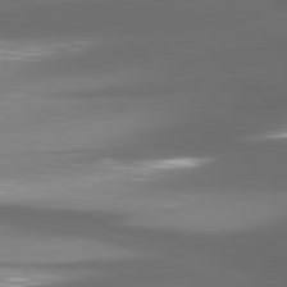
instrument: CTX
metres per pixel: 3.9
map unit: lApd
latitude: 80.7057
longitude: -145.7072
